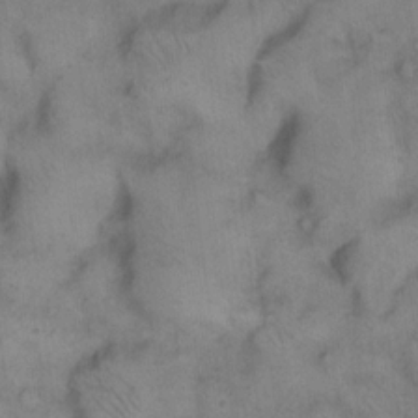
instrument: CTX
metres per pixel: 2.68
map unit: eHh
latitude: 14.3657
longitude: -63.8395
